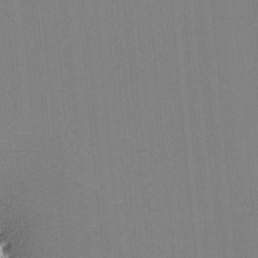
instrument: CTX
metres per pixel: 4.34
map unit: lHvf
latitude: -11.3699
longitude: -103.6505
